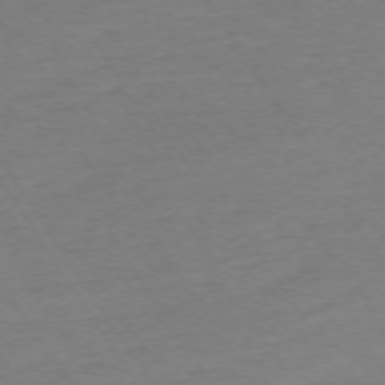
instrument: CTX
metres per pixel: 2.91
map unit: Ap
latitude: -74.0472
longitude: -86.2900
